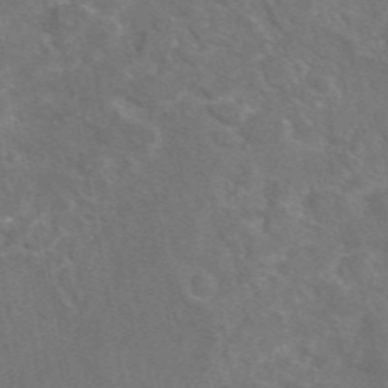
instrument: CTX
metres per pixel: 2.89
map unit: eAb
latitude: 46.7813
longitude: 109.7855
